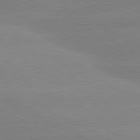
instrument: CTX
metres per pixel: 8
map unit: lApd
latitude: 80.7246
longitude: -153.8017
